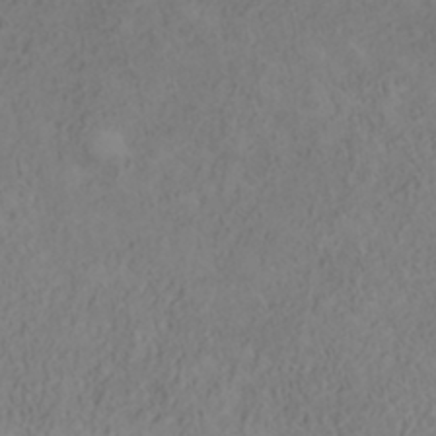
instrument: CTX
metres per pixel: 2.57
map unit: ANa
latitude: 35.6316
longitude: 14.1795
